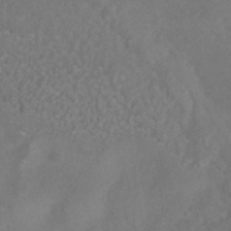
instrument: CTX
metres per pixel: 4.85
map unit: HNhu
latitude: -40.9164
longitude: 101.1998
